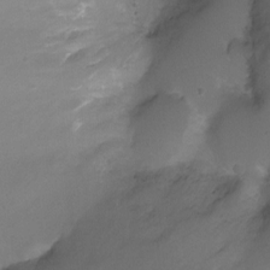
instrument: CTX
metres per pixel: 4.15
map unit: Ht
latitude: -12.3873
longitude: -44.1011
